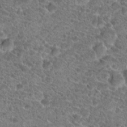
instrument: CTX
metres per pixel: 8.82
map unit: Hto
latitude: 19.8772
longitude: -41.2536
